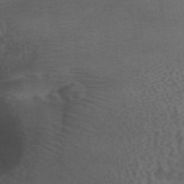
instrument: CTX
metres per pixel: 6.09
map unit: ANa
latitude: 43.9528
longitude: 26.1227
